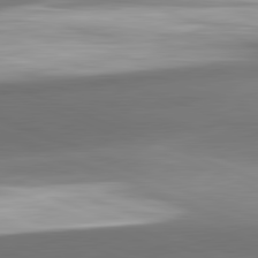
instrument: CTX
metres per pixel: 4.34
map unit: lApd
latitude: 82.0822
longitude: 142.4062
